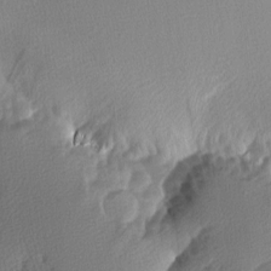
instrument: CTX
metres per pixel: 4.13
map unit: lAa
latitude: -5.2754
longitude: -130.2145
